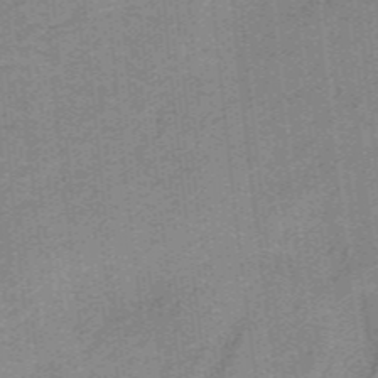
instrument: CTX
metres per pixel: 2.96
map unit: HNb
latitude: -38.1984
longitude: 53.7666
